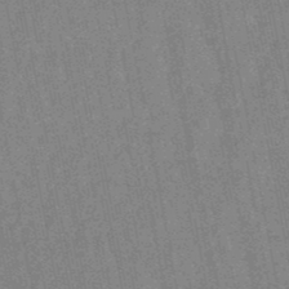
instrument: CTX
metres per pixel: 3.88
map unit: lHb
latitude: -48.2740
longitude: 78.9730
